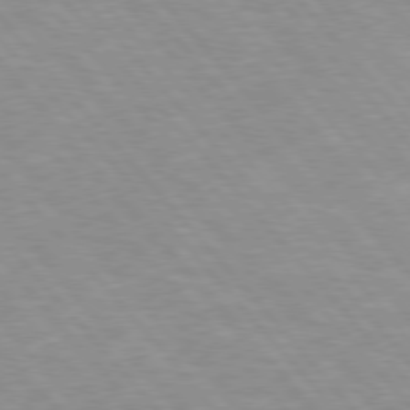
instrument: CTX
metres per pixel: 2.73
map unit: Hpe
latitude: 75.9906
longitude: -155.0647
